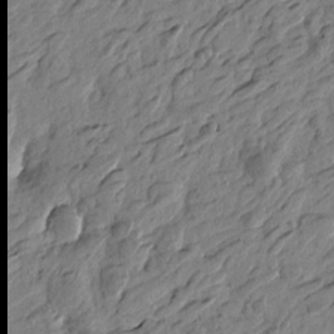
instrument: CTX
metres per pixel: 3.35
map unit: Htu
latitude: -3.8233
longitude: -179.9906
